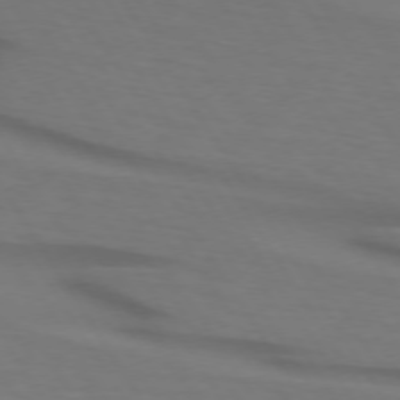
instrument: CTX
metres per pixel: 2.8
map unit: lApd
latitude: 73.4994
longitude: -75.1592
